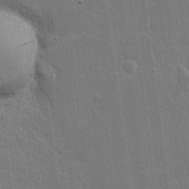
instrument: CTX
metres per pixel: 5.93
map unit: lAvf
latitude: 15.6694
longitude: -128.2333
